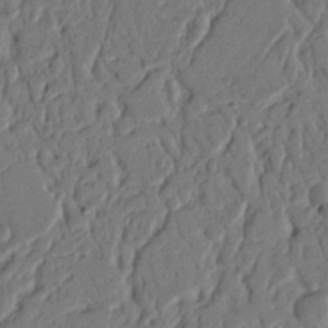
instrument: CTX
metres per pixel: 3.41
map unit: Nhu
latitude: 17.6883
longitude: -78.8002
